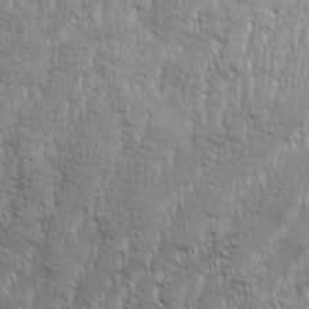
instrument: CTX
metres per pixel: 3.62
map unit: Aa
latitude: 8.6491
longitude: -130.2334
